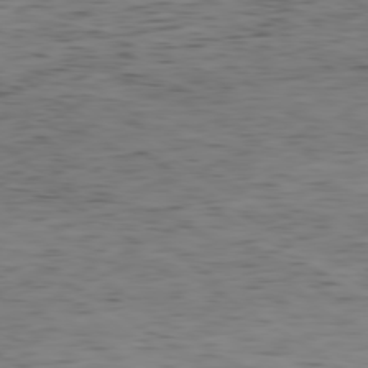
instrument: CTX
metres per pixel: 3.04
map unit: Ap
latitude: -79.7666
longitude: -72.1956
